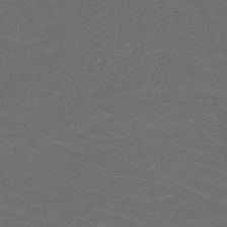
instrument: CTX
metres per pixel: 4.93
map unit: HNb
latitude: -50.2928
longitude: -48.2334
